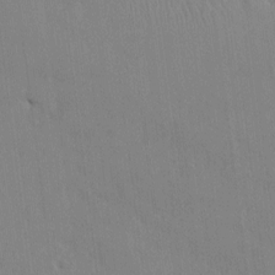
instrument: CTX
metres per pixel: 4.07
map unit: HNhu
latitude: 1.4993
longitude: -5.3482
